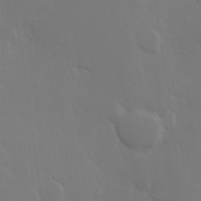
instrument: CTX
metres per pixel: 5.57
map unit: Hve
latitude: 19.8583
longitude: 149.8234
